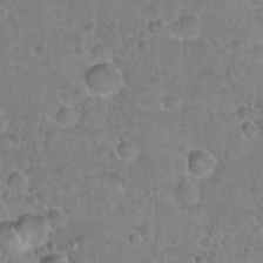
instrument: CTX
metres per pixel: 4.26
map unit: Hto
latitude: 21.4049
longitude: -48.2711
